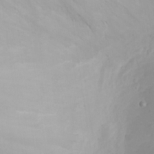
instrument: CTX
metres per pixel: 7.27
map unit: eHh
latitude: 21.7450
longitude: -64.3278
